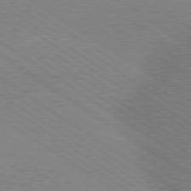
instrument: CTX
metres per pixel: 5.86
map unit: lApd
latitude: 79.3104
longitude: -152.4034
